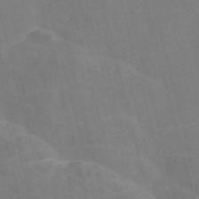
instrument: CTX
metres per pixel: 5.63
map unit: Nve
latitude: -57.5399
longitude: 54.9164
